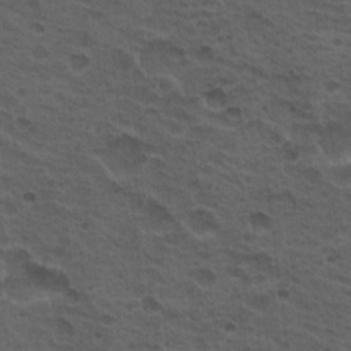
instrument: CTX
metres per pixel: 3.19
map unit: Hto
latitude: 19.5938
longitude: -32.2900
